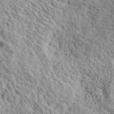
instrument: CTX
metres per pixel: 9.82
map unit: ANa
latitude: 41.0647
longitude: -86.4034
